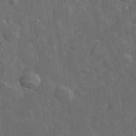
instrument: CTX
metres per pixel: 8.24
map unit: lHvf
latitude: 37.0459
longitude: -90.5168
